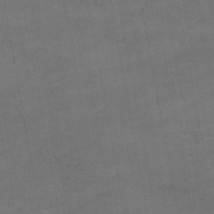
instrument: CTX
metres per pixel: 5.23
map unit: lHb
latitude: -47.0297
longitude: 73.3887
